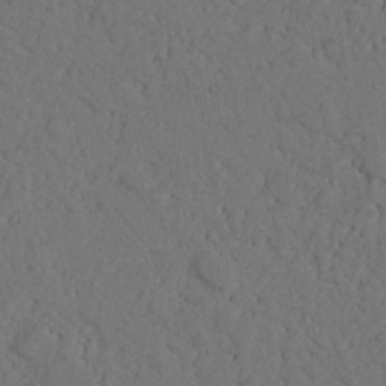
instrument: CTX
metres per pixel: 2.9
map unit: Nhu
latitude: 21.5749
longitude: -74.8758
